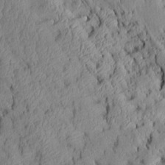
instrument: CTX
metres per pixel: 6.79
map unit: Aa
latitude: 6.9703
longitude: -128.3089
